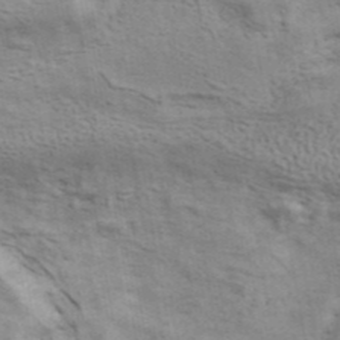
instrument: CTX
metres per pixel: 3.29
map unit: ANa
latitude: 42.4790
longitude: 17.2565
